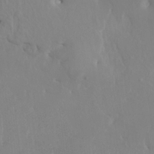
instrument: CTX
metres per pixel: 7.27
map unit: HNhu
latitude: 7.4804
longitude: -1.7449
